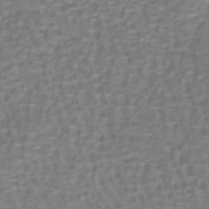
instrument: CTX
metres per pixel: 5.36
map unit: lHb
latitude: -40.6896
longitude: 58.2550
